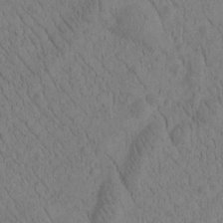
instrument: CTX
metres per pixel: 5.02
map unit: Htu
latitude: -2.8219
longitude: 172.8408
